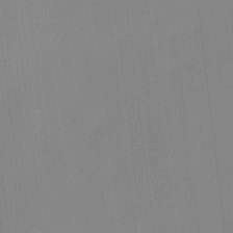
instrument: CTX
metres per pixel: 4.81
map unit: HNhu
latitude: 11.4616
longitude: 9.2943
